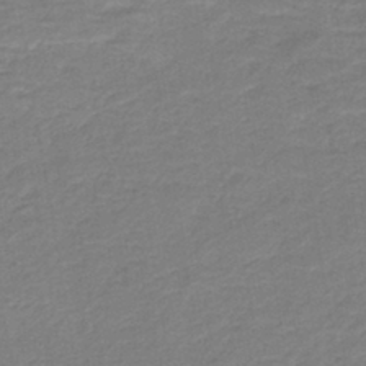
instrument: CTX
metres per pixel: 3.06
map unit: HNb
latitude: -40.7841
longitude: 51.1242
